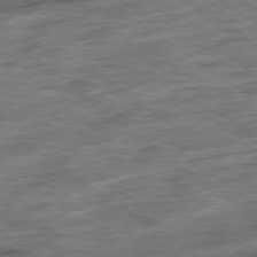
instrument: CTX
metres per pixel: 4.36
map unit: Ap
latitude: -79.2942
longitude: -48.9703
